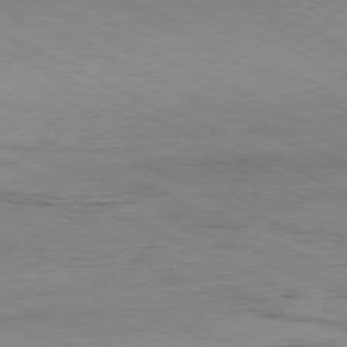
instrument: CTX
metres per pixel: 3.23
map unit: Hpe
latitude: -81.2565
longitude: 12.2551
